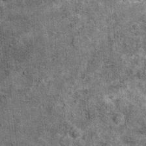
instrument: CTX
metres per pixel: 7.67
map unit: Ht
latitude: 10.7435
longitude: -38.3845
